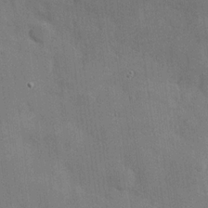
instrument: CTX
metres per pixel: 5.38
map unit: Hve
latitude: 18.7813
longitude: 151.2943
